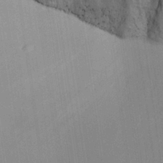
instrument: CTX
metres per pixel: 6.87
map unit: Aa
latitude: 25.3103
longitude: -134.2900
